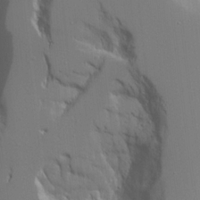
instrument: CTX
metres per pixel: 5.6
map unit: Aa
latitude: 20.6491
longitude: -124.1200
